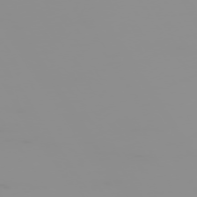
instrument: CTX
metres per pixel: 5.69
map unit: Hpe
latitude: -74.9920
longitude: 6.0661
